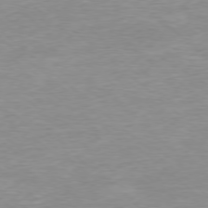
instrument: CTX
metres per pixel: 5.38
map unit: Ap
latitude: -78.1416
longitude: -87.4237
